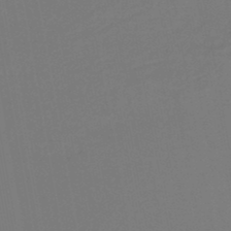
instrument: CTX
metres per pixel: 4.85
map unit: lHb
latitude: -46.5573
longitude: 74.5952
